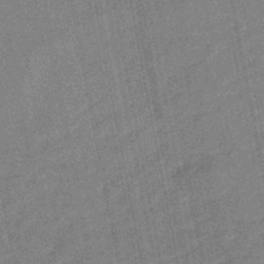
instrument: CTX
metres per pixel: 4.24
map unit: lHb
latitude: -45.1431
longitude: 74.4440
